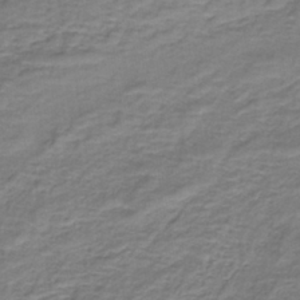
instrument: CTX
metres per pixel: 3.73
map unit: HNb
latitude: -35.6722
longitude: 57.9745
